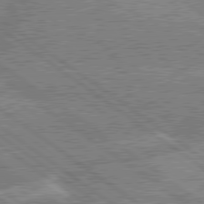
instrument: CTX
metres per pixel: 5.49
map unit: lApd
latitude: 79.5938
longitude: -144.4412
